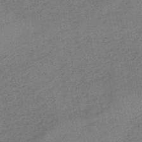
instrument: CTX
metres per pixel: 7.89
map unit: eHb
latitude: -41.9367
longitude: 79.8233
